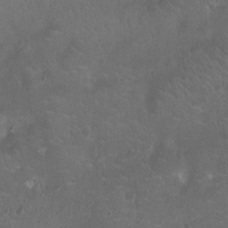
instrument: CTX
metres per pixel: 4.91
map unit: Nhu
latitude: -10.7274
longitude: -20.9703
